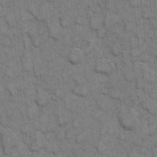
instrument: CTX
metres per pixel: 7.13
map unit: eHh
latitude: 6.9703
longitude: -64.1389
